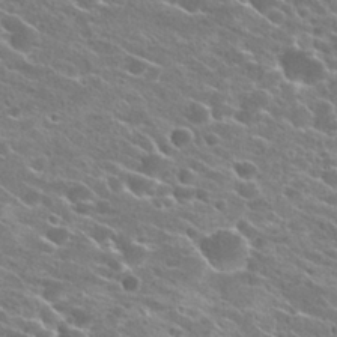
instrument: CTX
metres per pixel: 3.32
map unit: Hto
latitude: 23.4237
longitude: -41.0647
